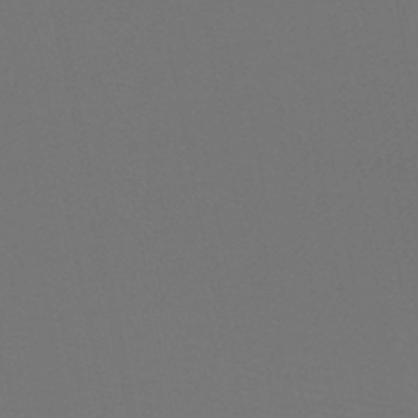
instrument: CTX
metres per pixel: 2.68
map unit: HNb
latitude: -47.5777
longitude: -42.7813
